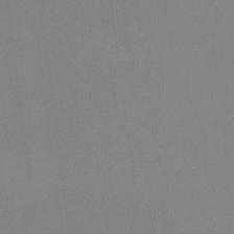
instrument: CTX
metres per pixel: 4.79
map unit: Nhu
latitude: -24.2550
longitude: -72.1011
